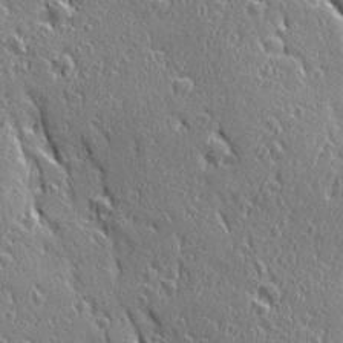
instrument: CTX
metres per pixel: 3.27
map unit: Ave
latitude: 21.0081
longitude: -136.1578
